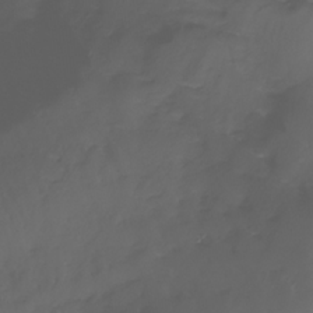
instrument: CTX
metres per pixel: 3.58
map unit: Nhe
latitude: -32.6141
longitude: -93.4615
